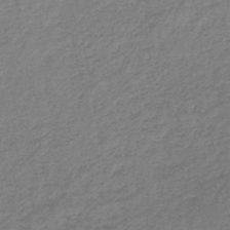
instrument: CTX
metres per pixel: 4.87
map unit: HNb
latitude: -44.5763
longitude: -41.8583
